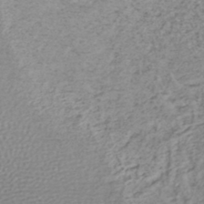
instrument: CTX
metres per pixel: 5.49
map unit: lHb
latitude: -43.6532
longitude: 72.2739
